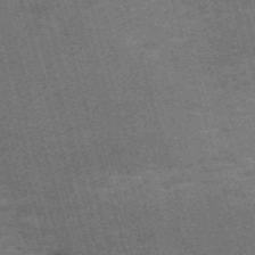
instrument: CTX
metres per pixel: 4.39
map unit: Nve
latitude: -59.4832
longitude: 64.1606
